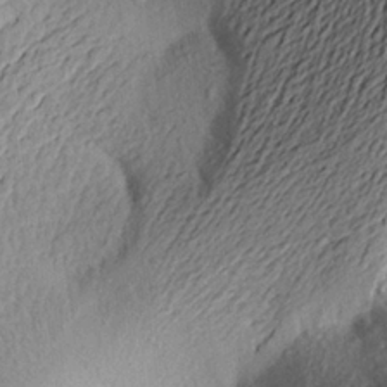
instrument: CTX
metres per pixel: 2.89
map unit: Aa
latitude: 23.9528
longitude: -150.1955
